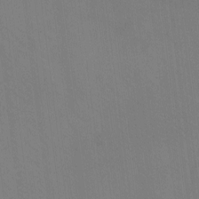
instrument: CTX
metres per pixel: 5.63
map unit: eHh
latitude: -8.4251
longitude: -68.5545
